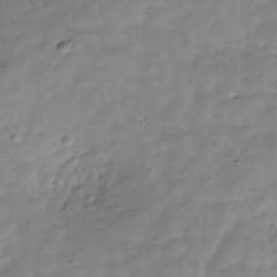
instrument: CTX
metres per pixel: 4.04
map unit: Hve
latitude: -30.5762
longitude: 91.2187
